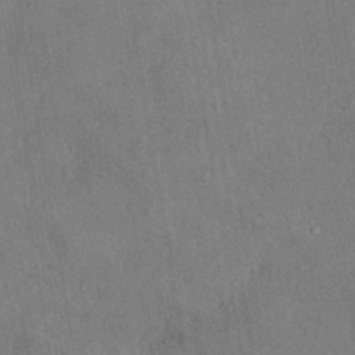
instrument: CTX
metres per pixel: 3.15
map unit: eHh
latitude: -41.1809
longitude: 120.8408
